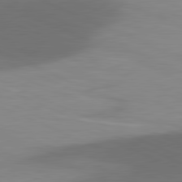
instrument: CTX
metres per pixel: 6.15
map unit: lApd
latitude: 81.5182
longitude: 138.2740
